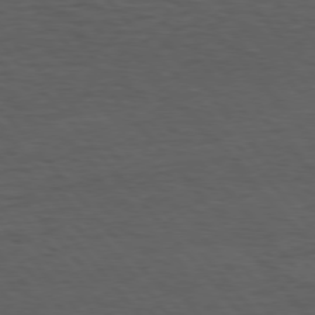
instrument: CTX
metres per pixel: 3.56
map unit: Hpe
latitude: 75.4238
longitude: -146.2901
